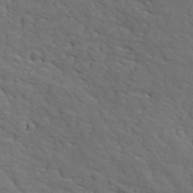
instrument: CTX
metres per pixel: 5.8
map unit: Ave
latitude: 17.9717
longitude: -132.5735
